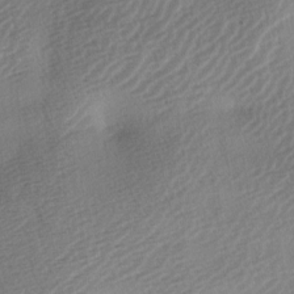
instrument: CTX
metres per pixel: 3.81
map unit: lAa
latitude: -2.7841
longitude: -126.8002
